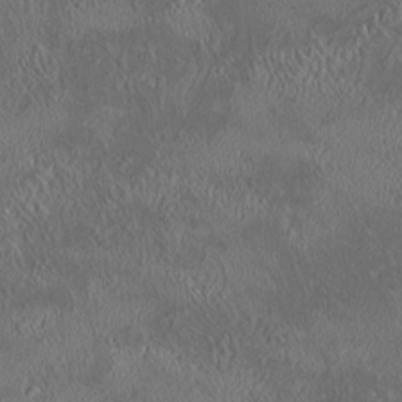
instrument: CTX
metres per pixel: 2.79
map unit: HNhu
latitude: 5.6316
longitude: 13.0675
